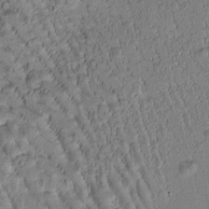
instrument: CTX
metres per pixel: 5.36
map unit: Htu
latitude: -1.4455
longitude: 172.2550
